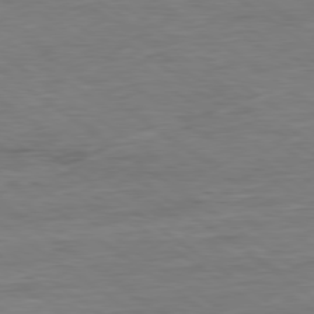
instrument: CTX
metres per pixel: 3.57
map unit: Ap
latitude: -80.1984
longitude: -80.3656
